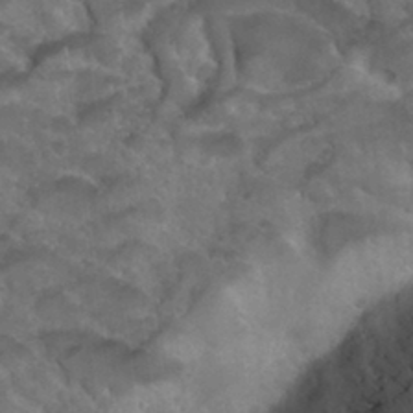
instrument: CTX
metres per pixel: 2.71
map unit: Nhu
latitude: 31.7450
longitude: -52.2145
